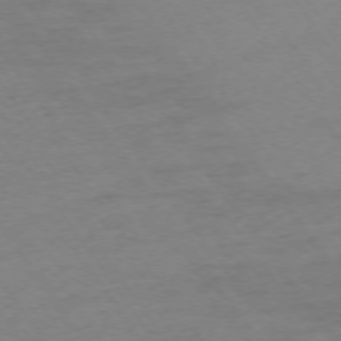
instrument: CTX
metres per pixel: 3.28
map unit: Ap
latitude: -74.8408
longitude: -85.4427
